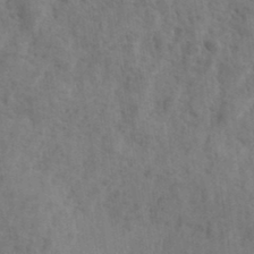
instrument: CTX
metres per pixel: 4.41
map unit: eHh
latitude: 34.3656
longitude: -133.4049
